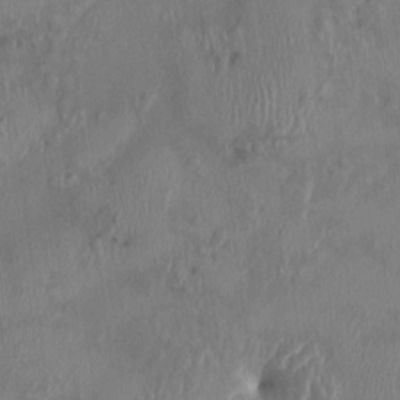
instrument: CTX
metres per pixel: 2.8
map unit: HNhu
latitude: 3.4804
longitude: -5.8772
